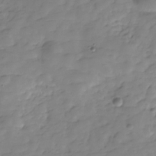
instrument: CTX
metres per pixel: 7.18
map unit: Hve
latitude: -29.9178
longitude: 90.8408
